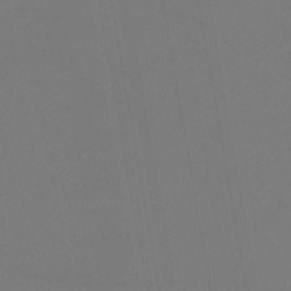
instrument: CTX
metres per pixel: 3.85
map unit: lHb
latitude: -46.8597
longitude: 71.1998
